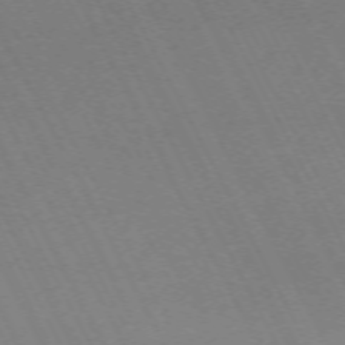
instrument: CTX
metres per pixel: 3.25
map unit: Hpe
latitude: -71.2565
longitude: 8.8030
